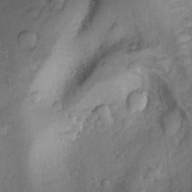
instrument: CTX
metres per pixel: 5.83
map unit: Nhu
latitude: 10.3467
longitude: -24.2900
